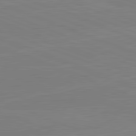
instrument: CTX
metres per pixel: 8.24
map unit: lApd
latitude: 82.1766
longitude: -157.5371
